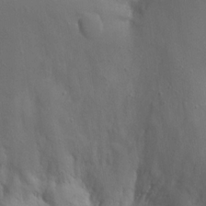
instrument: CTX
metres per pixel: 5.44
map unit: eHh
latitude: 18.4979
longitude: -66.9702
